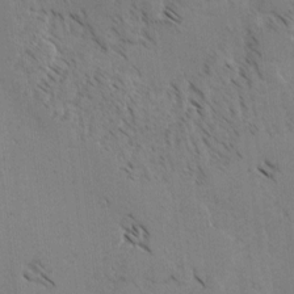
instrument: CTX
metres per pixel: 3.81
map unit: lAvf
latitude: -4.6518
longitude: -113.5560
